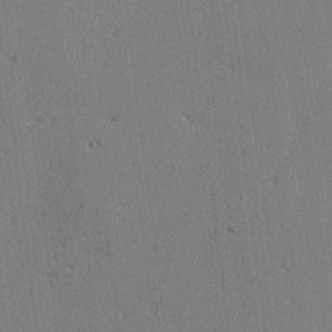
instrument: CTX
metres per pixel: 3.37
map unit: lAvf
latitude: -2.1794
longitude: -108.8947
